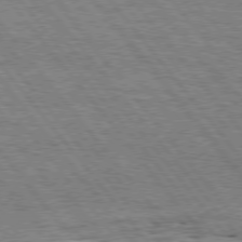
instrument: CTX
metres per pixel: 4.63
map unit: Hpe
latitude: 75.5182
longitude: -139.0647
